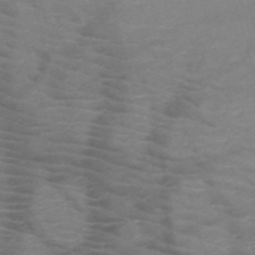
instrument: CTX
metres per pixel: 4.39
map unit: HNb
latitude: -49.5966
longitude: -46.4601
